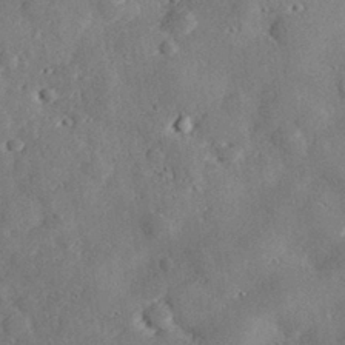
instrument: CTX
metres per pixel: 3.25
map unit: lHvf
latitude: 32.2145
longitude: -84.9136
